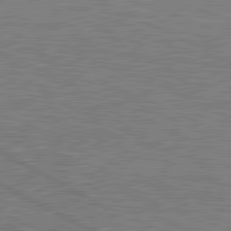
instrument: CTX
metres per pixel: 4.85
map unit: lApd
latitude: 81.0080
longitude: -170.9136
